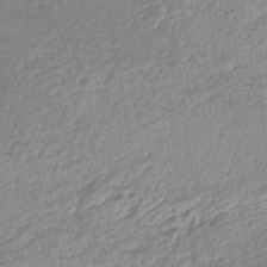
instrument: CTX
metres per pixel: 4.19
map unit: lHb
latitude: -45.6155
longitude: 61.0298
